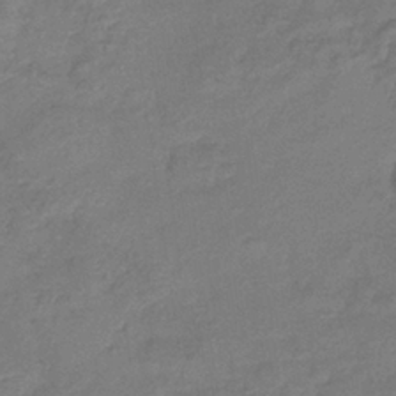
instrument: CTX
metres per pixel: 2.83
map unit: eHb
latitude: -36.1794
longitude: 81.7100
